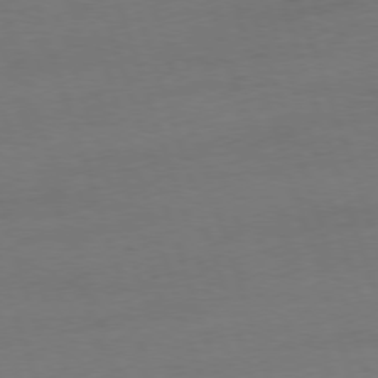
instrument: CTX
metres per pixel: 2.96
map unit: Ap
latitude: -76.7085
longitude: -73.2726
